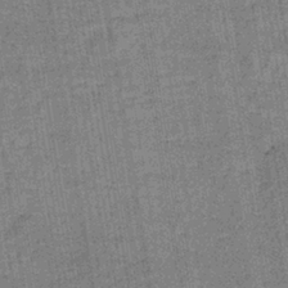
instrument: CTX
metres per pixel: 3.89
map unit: lHb
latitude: -38.9353
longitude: 60.5574
